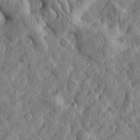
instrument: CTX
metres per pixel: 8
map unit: Htu
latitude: -3.6910
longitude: 158.5384
